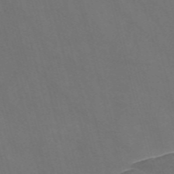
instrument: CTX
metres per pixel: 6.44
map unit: Nve
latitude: -58.1416
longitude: 65.5210
